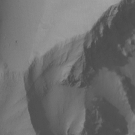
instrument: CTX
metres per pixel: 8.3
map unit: Nhu
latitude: -6.9541
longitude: -80.7057
